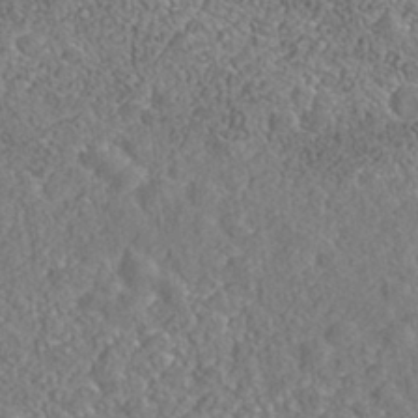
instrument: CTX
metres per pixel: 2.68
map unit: Nhe
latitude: -40.7274
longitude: -101.2159
